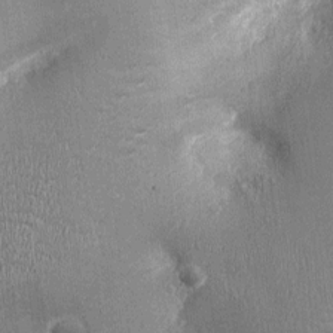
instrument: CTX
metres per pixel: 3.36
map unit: Ht
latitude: -3.3131
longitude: -15.9906
